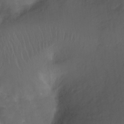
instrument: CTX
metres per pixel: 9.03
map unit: Nhu
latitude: -12.4251
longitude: -41.7260
